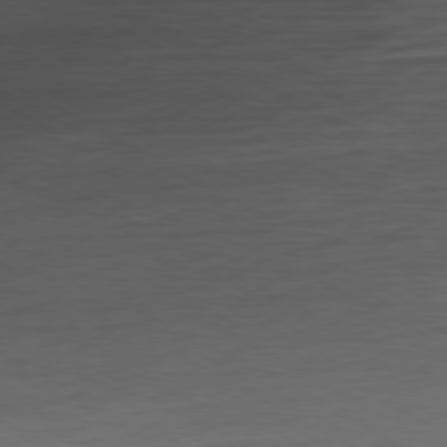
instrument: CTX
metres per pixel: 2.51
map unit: Ap
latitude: -79.7477
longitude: -57.4804
